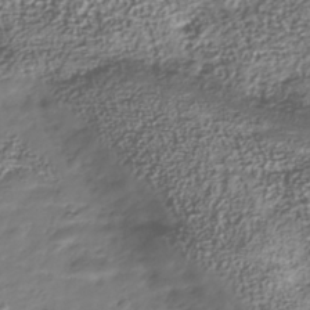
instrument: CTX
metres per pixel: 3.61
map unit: Nhu
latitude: -41.3509
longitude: -86.0444
